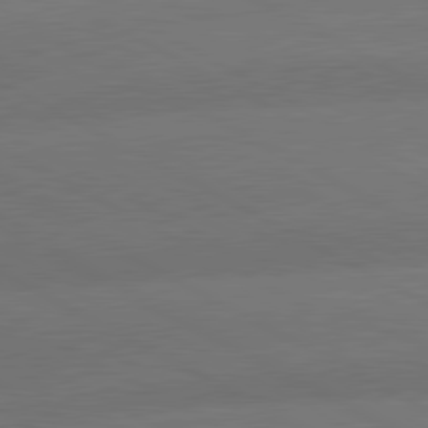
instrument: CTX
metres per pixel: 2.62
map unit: lApd
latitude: 80.8947
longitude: -146.9703
